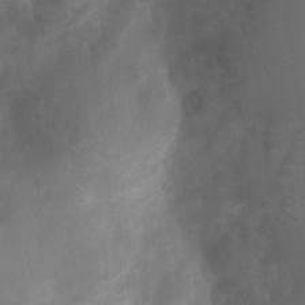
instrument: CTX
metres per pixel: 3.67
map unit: Nhu
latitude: 8.2334
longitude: -22.2900
